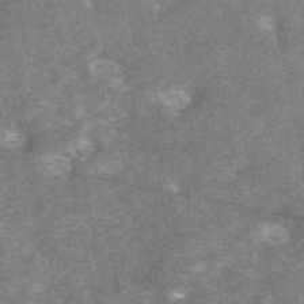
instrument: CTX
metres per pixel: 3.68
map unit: eAb
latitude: 47.1592
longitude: 121.3320
